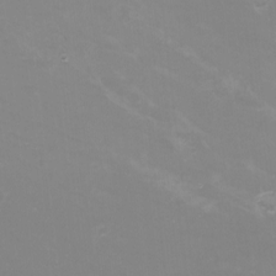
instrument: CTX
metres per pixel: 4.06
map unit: Nhu
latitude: -8.6896
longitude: -72.5168
